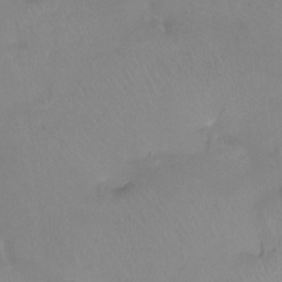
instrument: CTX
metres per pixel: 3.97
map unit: Htu
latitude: -13.7289
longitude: -45.8394
